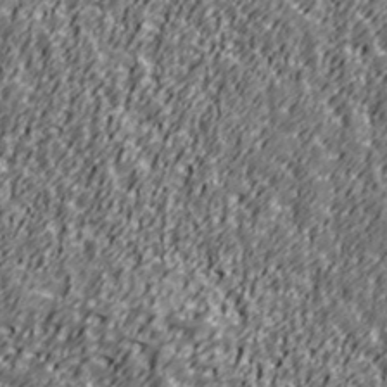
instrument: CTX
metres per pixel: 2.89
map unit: Ave
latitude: 41.1592
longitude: -113.3293
